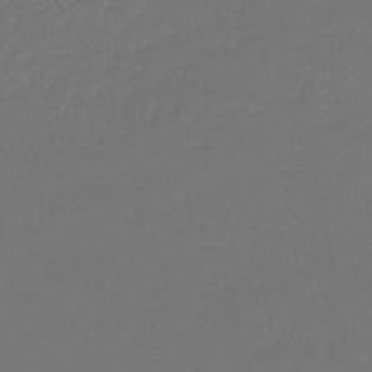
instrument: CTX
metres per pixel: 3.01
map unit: lHb
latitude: -46.0283
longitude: 60.7085
